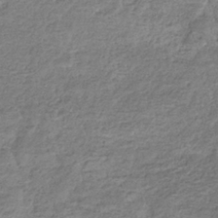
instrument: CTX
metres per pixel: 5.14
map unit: eHb
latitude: -34.9542
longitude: 77.7100
